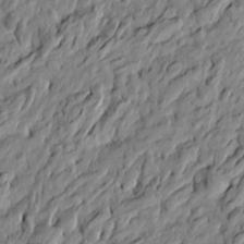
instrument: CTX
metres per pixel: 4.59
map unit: Htu
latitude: -6.0661
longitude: 177.8989
